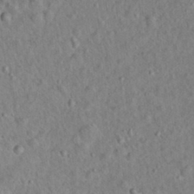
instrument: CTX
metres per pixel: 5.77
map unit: Hto
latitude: 16.1767
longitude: -35.4048
